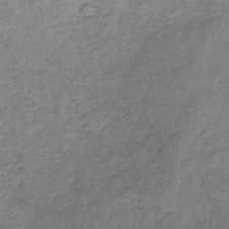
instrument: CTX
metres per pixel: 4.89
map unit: HNb
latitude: -33.1998
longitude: 58.5762
